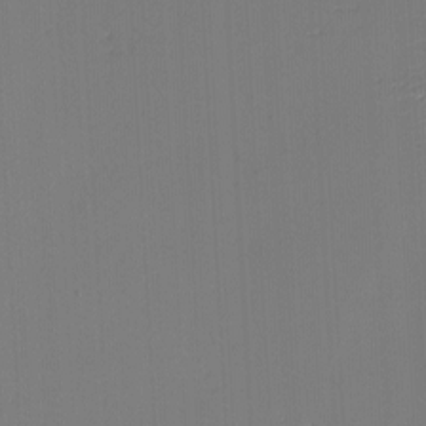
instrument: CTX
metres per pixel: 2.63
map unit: eHh
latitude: -3.8611
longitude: -79.8206
